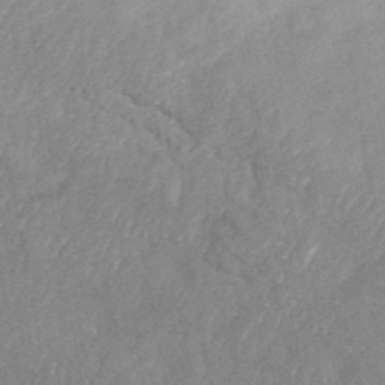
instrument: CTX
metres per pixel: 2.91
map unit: ANa
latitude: 42.1389
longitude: 52.0283
